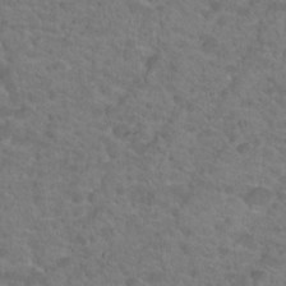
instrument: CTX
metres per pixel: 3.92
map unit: Hto
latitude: 18.5356
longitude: -34.6301
